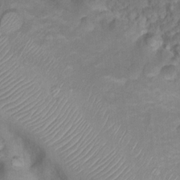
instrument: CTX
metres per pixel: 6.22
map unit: Nhu
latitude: 13.3482
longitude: -28.7435
